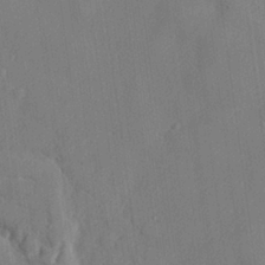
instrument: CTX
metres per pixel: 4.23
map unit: lHvf
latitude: 24.5545
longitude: 142.8408
